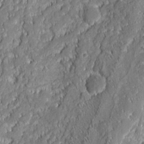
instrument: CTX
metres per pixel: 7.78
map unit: eHh
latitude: 6.3467
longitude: -76.2522
